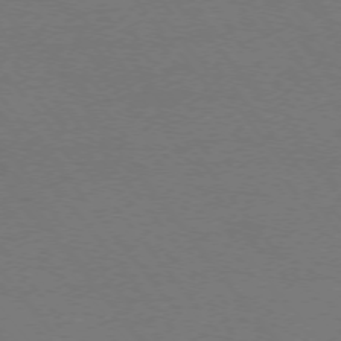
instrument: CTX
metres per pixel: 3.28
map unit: Ap
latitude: -75.6533
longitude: -74.7435
